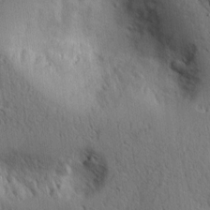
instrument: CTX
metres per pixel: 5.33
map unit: Ht
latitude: 7.0836
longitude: -76.5923
